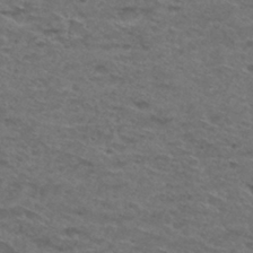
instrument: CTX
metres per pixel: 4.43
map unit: Hto
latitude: 30.2145
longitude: -48.1956
